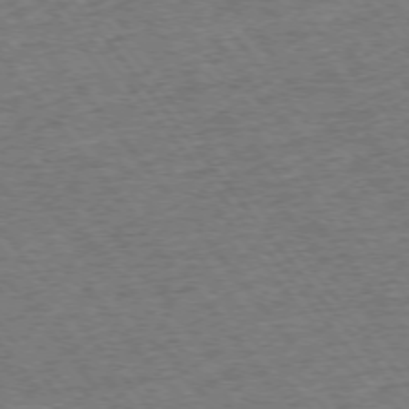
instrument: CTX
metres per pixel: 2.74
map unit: Ap
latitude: -75.5022
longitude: -88.1389
